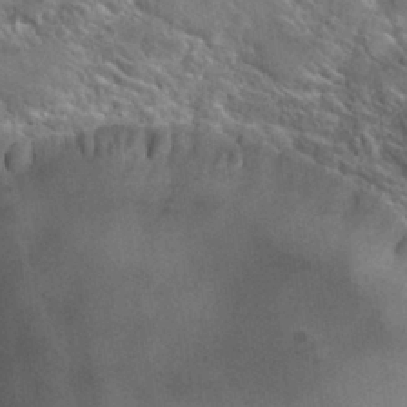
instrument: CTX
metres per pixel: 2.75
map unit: Hto
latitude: 28.0255
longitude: -43.1970
